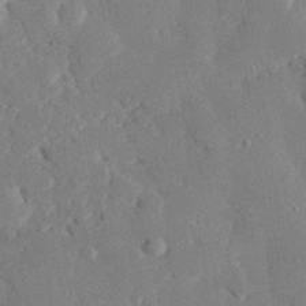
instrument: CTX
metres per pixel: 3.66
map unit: eHh
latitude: 29.4426
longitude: -81.1025
